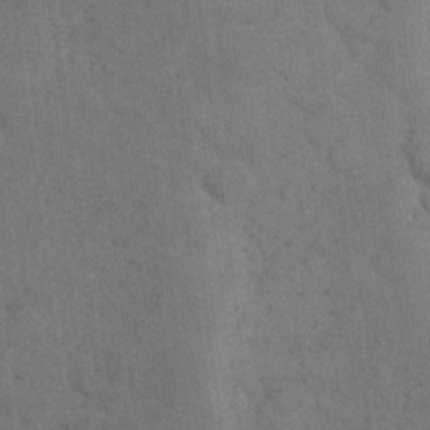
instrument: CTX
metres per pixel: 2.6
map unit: eHh
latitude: 18.7435
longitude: -63.3293
